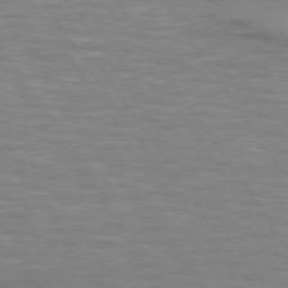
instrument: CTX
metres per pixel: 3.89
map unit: lApd
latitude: 74.2334
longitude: -51.4615
